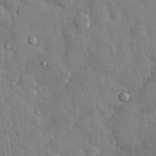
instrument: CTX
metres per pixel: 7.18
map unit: eHh
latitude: 30.2523
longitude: -79.0081
